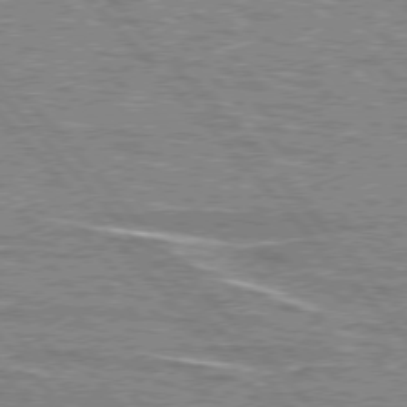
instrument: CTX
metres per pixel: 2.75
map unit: lApd
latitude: 76.1955
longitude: -81.0458
